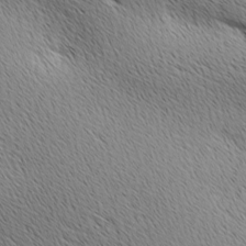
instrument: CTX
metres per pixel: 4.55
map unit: lAa
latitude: 10.3278
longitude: -107.6316
